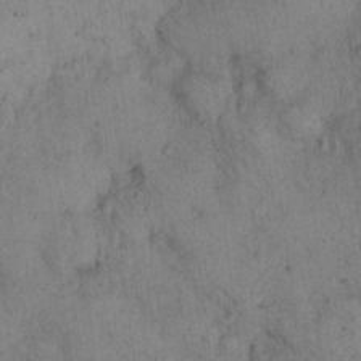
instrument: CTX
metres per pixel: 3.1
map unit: eHh
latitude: 21.1970
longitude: -60.4412
